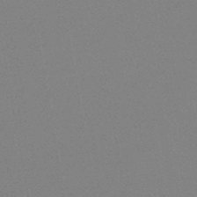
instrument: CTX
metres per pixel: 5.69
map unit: HNb
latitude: -45.1620
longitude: -40.2900
